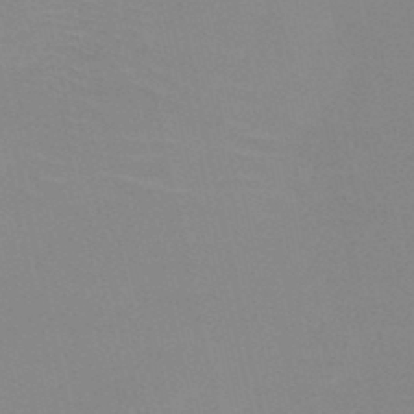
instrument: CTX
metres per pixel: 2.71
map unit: HNb
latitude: -48.4629
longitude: -43.4615
